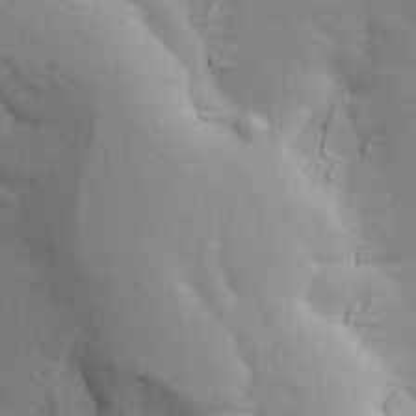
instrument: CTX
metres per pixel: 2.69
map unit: Ave
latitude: 13.8961
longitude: -105.4427
